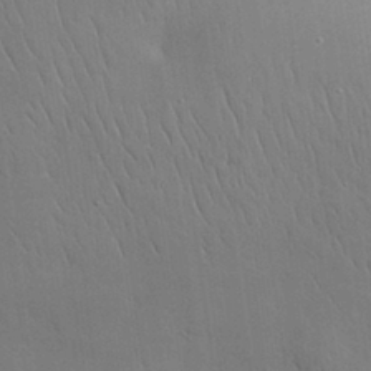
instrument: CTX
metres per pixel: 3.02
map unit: Nhu
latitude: 28.8380
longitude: -68.4790
